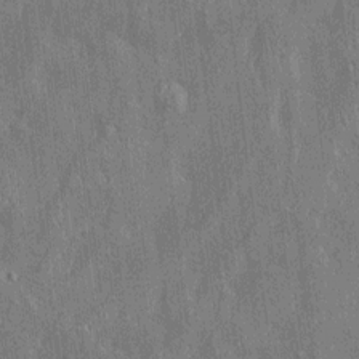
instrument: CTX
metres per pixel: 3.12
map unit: Htu
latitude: -7.2187
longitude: 176.3495
